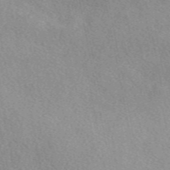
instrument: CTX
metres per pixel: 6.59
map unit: eAb
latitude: 49.3293
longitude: 116.9919
